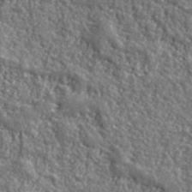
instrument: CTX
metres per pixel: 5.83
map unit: eHh
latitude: 42.1011
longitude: -91.1970
